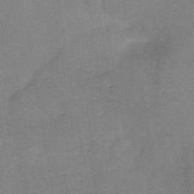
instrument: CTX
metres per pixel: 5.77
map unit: HNb
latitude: -45.1053
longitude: -37.9528
